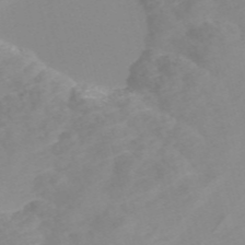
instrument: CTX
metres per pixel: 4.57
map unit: Nve
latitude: -56.7085
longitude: 52.1039
